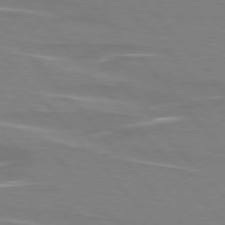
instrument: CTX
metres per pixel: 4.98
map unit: lApd
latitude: 75.9717
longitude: -80.7813
